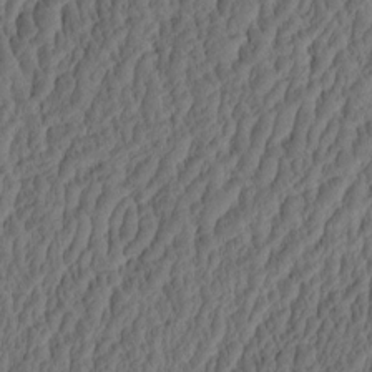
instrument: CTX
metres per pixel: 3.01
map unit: eHh
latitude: -2.8596
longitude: 17.0676
